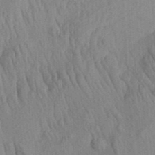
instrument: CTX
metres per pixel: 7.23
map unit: Aa
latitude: 29.4237
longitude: -138.4790
